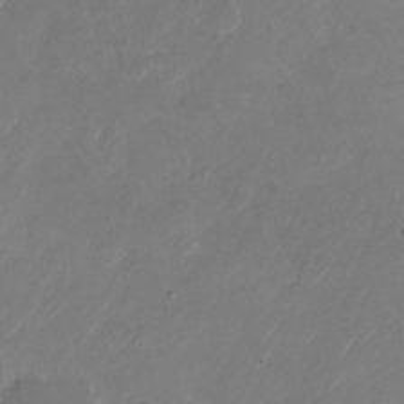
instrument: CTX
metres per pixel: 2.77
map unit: Nhu
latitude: -28.0472
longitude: -72.2523
